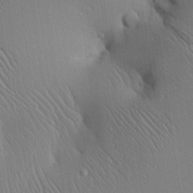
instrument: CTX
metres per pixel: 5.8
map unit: Aa
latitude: 25.0836
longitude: -137.2537
